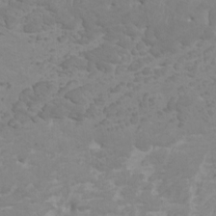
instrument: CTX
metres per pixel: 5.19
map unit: HNhu
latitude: 2.2333
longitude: -1.7449
